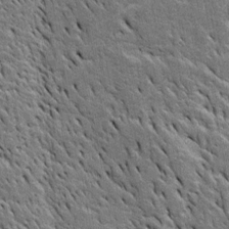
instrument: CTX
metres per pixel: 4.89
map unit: Htu
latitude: -3.6155
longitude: 151.0486
